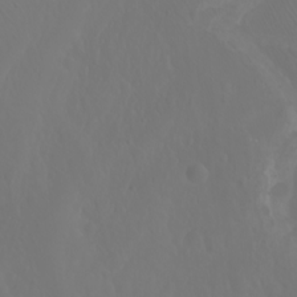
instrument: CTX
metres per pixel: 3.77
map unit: Nhu
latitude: -9.5021
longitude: -70.7057
